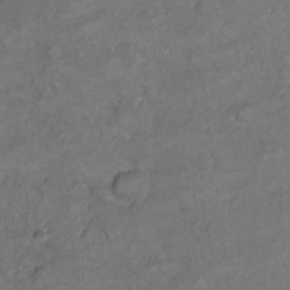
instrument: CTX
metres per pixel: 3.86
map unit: Hto
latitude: 5.7450
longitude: -36.3279
